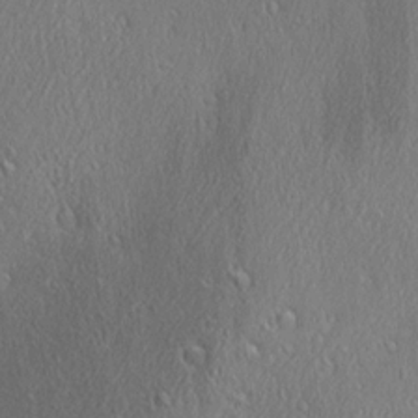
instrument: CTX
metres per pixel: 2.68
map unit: Ave
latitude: 22.1767
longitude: -136.7058
